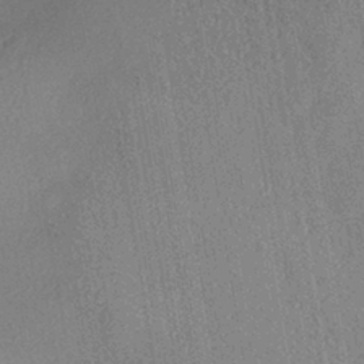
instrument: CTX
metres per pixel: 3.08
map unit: eHh
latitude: -41.2187
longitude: 120.4629
